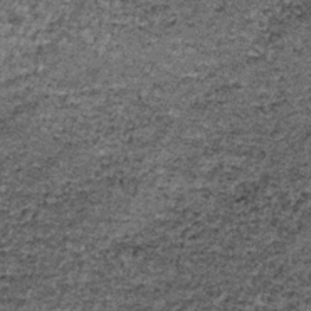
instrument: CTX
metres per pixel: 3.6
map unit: lHb
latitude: -37.8611
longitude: 66.7464
